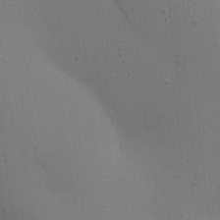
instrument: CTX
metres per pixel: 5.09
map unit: Aa
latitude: 16.9514
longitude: -147.4994
